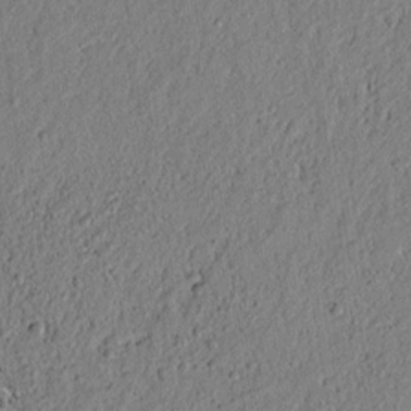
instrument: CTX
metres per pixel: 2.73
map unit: lAvf
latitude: 6.8191
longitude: 164.9542
